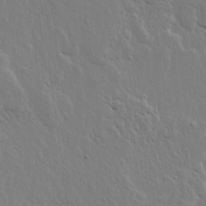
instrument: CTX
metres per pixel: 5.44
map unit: lHvf
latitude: 17.3860
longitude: -116.8947
